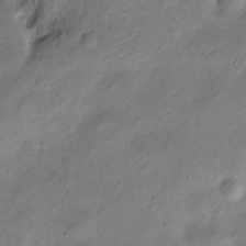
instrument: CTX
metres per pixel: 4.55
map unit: Nve
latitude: -24.8030
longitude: 107.0487
